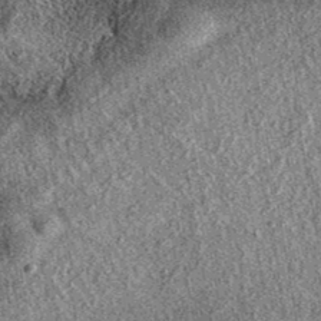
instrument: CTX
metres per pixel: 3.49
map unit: eAb
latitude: 37.8205
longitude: 108.9353
